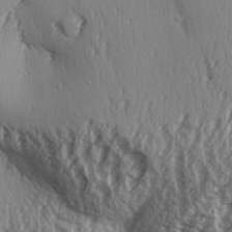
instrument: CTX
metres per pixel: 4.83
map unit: Aa
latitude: 31.8206
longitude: -137.8961
